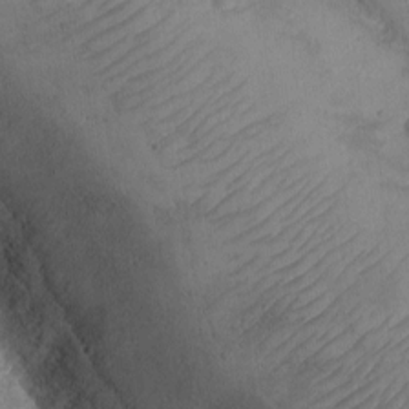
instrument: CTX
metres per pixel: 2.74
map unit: eHh
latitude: -8.9919
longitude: -67.9150
